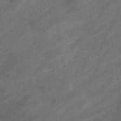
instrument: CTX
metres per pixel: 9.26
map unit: eHb
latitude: -33.0487
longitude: 71.7856
